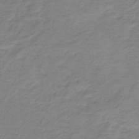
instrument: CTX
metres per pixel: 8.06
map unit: lHb
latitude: -36.2361
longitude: 72.5007
